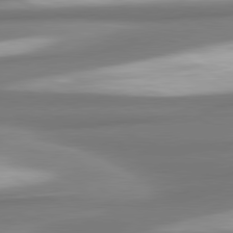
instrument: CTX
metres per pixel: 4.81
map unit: lApd
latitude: 80.2522
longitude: 178.9919
